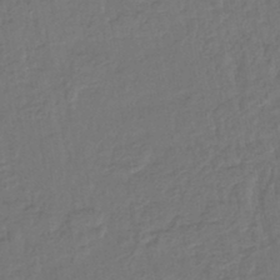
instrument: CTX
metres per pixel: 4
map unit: lHb
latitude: -43.1431
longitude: 64.6330
